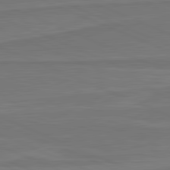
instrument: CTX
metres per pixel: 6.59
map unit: lApd
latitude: 81.7639
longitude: 168.9541
